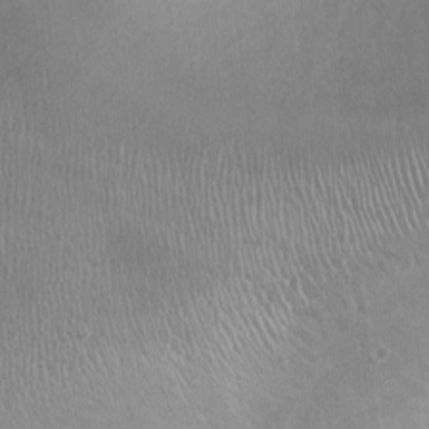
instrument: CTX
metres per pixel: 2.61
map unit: Ht
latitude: -3.2187
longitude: -15.6883
